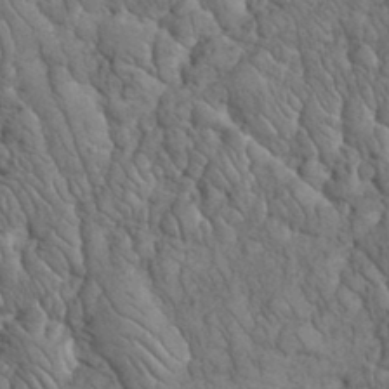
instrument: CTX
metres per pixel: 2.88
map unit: eHh
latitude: 33.9528
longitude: -66.4412
